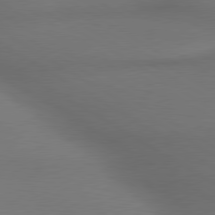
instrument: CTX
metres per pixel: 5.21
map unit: lApd
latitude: 79.8017
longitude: -175.7261
